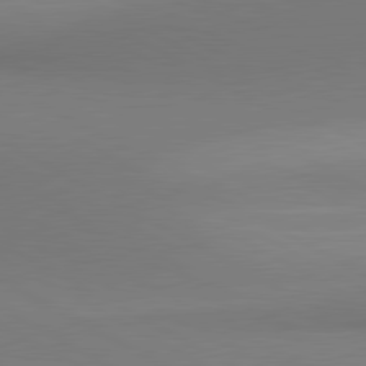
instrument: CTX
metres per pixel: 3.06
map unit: lApd
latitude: 80.8947
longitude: 146.8219
